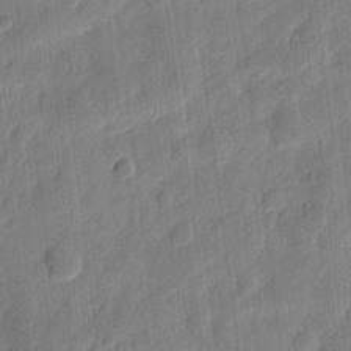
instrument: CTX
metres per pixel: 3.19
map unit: eHh
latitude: 7.7261
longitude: -73.8584
